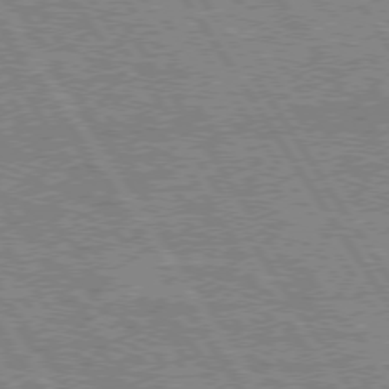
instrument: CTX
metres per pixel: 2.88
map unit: Hpe
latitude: 74.8569
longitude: -155.2915
